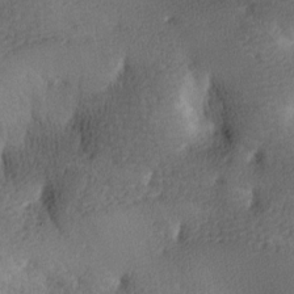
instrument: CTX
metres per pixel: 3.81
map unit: lAa
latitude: -9.7478
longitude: -124.8946
